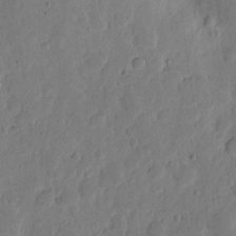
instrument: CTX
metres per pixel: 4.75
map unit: eHh
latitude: 6.6301
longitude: -71.7261
